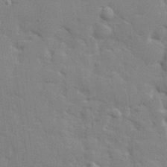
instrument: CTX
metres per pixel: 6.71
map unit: lHvf
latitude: 24.6868
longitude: 142.6329
